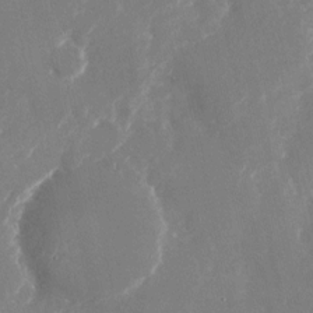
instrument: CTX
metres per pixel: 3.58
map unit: Nhu
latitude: -23.4266
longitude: -72.6869
